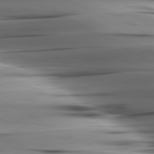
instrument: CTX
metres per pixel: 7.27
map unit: lApd
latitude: 80.6868
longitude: -122.8947
